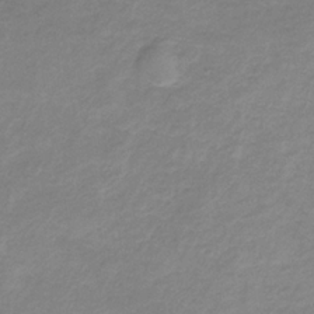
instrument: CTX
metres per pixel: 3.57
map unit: HNb
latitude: -33.7856
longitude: 57.6722
